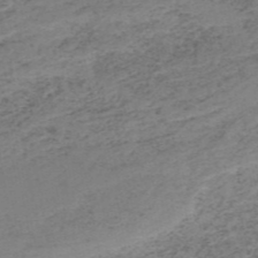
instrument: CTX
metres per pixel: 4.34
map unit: HNb
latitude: -51.9745
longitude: -52.7246
